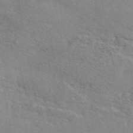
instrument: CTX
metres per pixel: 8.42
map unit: eAb
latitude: 48.8002
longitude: 120.0661
